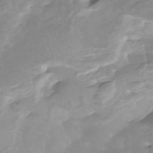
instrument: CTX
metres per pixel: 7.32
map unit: Nhu
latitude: -5.3509
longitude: -77.1025
